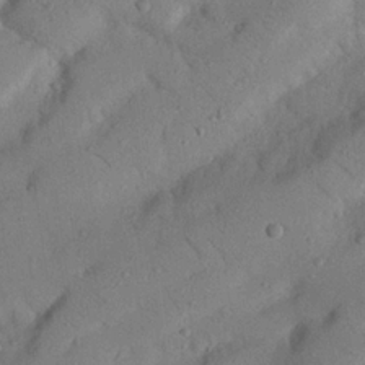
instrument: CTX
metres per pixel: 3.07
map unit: Nhu
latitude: 22.8380
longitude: -74.4223
